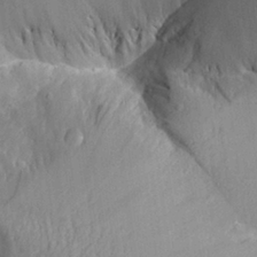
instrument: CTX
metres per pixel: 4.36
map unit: Aa
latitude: 28.0444
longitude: -133.4804
